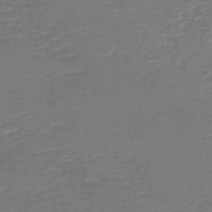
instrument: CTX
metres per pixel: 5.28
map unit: HNb
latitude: -47.1809
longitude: 52.8030
